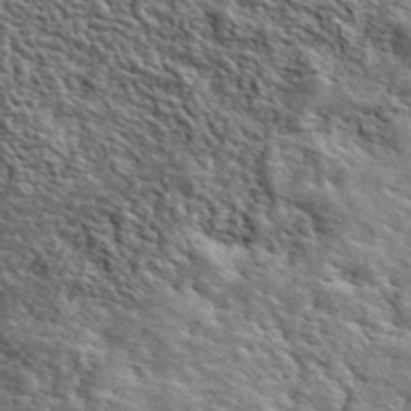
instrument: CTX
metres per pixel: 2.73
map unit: lHvf
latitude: 40.6868
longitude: -86.5923
